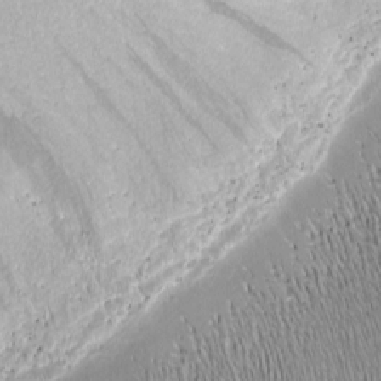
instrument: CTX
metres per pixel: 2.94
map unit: Nhu
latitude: -4.4062
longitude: -150.8380
